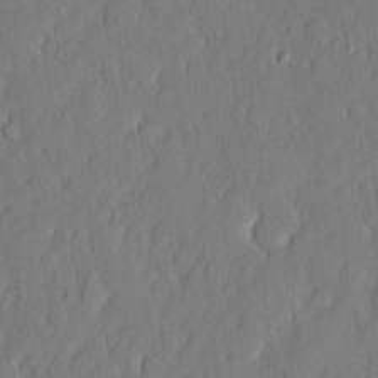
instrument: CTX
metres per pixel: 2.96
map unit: eHh
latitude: 3.8394
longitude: -77.5182
